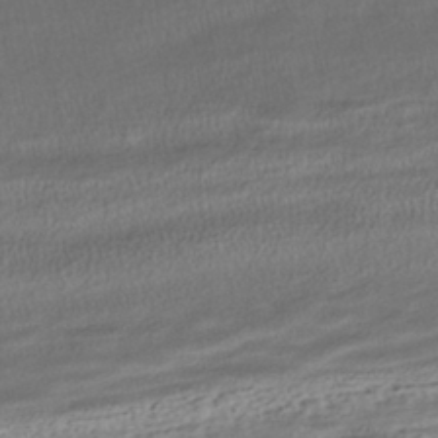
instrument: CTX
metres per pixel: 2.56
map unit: HNhu
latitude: -42.2550
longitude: 104.2739
